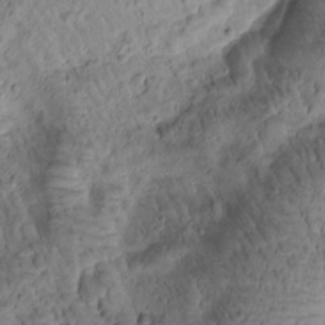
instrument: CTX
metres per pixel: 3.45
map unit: Htu
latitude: -1.6911
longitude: 171.0298
